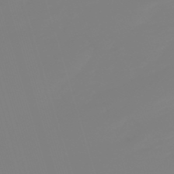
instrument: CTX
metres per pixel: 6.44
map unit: lHb
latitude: -49.7856
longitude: 81.8045
